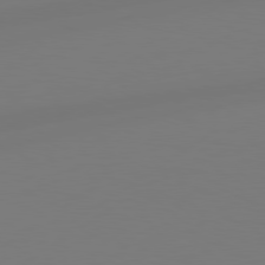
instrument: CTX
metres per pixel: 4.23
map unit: Hpe
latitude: 78.8569
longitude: -128.8191
